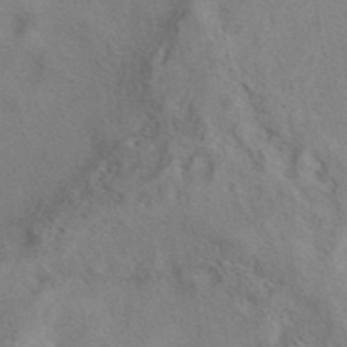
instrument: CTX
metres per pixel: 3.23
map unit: eAb
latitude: 41.0647
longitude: 108.1039
